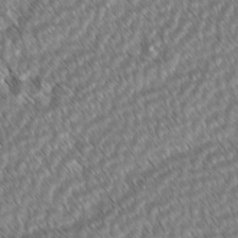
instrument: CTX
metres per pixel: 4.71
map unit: lAvf
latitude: -2.8030
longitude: -114.2900
